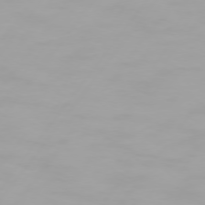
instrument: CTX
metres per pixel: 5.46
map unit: Hpe
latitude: 74.3278
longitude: -129.5560
